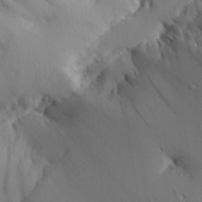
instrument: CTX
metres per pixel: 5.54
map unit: Aa
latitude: 26.8758
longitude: -134.0444
